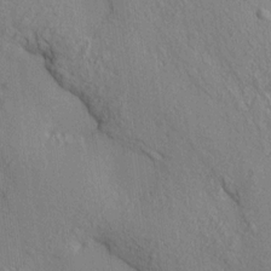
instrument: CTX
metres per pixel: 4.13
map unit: HNhu
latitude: 13.3860
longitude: 10.0850
